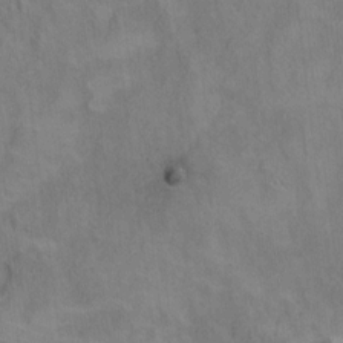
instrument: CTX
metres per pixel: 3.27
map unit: Ht
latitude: 9.7828
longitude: -39.3671
